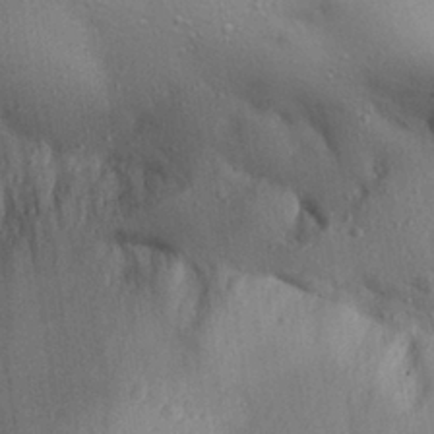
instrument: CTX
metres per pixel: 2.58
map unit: Aa
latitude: 29.0269
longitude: -145.5182
